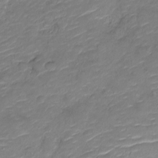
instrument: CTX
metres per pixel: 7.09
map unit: Nve
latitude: -17.5966
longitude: 107.2565
